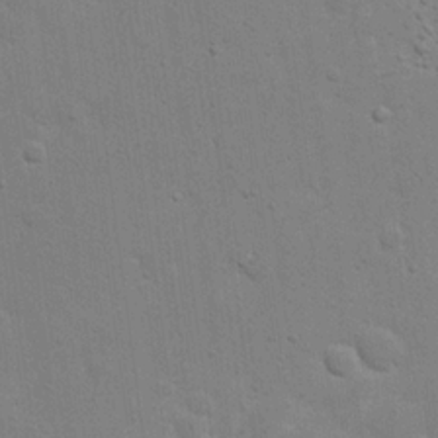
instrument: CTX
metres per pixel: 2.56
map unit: eHh
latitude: 21.2915
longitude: -62.6869
